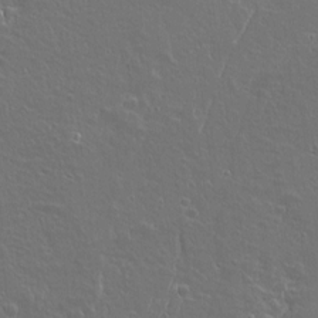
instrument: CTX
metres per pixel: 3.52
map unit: Aa
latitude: 11.9339
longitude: -125.4993
